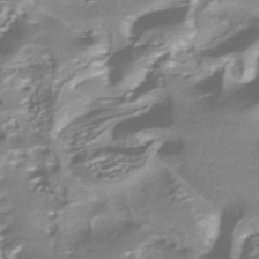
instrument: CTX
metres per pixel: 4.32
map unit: HNhu
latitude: -42.8974
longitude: 96.9731
